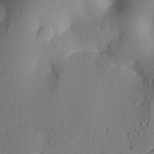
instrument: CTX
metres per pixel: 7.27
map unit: lHvf
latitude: 14.1767
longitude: 177.6533
